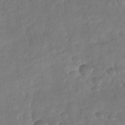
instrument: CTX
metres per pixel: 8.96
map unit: Nhu
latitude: -29.6533
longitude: -62.3845
